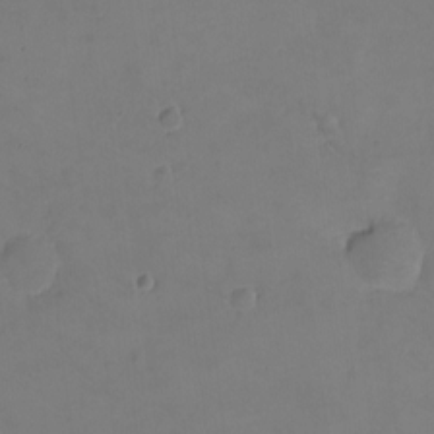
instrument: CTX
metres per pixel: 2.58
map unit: eHh
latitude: -8.8786
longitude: -67.1970
